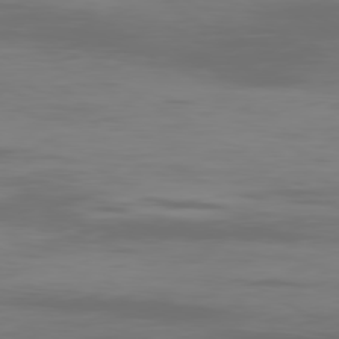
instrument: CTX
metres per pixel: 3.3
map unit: Ap
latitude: -80.2173
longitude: -93.3103
